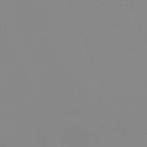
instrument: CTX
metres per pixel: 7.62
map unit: Nhu
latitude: -67.0486
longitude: 38.2551
